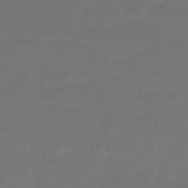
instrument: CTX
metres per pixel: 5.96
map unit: lHb
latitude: -43.8800
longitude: 69.5399
